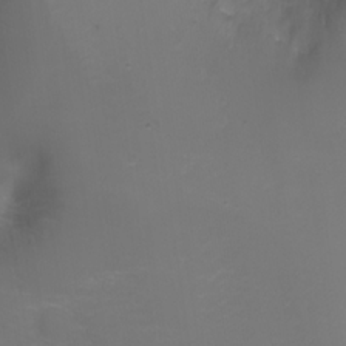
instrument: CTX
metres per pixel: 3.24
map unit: Ht
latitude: 0.4601
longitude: -21.6316
